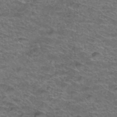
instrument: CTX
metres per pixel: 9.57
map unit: Hto
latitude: 38.5546
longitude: -43.0647
